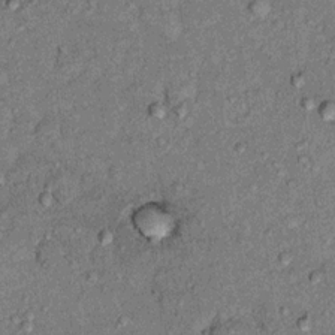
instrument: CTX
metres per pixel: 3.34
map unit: Ht
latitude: 9.7072
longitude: -37.4615
